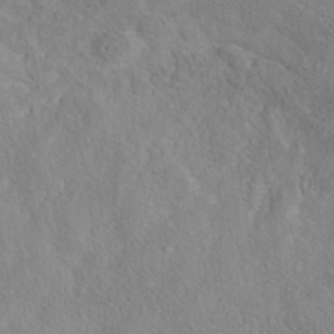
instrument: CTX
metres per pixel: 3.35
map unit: Nhe
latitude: -37.9367
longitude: 139.0298
